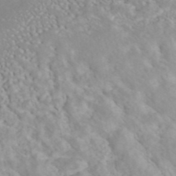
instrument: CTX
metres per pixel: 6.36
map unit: ANa
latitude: 40.4412
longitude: 28.2928
